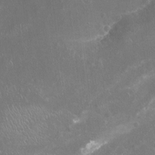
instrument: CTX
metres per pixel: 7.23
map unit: Nhu
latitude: -17.2187
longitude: -57.0647
